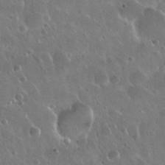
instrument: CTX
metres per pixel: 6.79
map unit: Nhu
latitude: 30.6491
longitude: -55.8772
